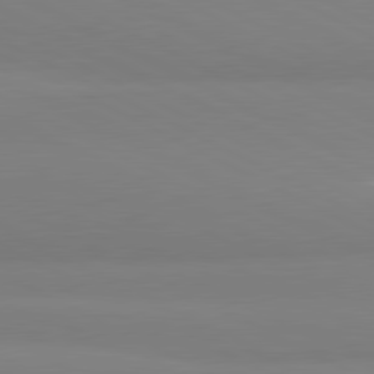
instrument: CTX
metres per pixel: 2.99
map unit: lApd
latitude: 81.1403
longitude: 179.5777
